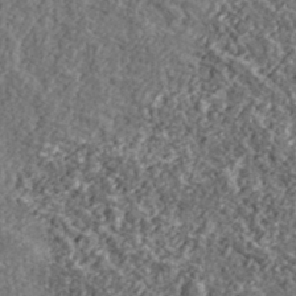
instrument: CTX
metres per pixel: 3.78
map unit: lHvf
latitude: 37.7261
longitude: -89.5560
